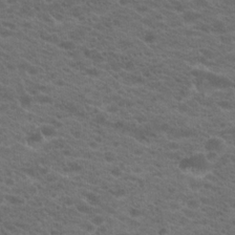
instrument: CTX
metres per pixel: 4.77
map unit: Hto
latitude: 19.9528
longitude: -37.8206
